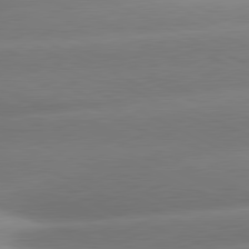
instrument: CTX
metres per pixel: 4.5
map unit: lApd
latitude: 80.8947
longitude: -159.7828
